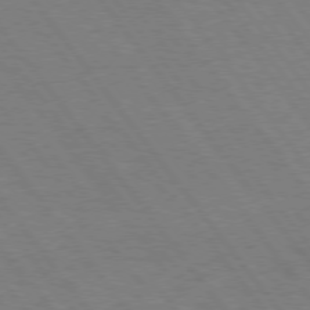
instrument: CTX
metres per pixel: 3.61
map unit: Hpe
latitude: 74.8002
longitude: -137.8961
